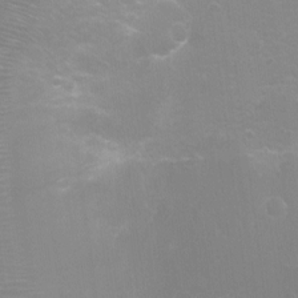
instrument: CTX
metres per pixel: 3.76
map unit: Ht
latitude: -16.1039
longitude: -40.5545
